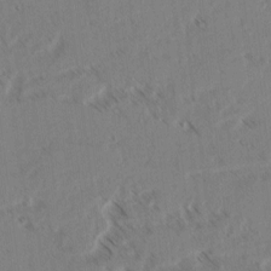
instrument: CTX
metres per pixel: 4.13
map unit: lAvf
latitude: 3.3481
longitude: -105.3293
